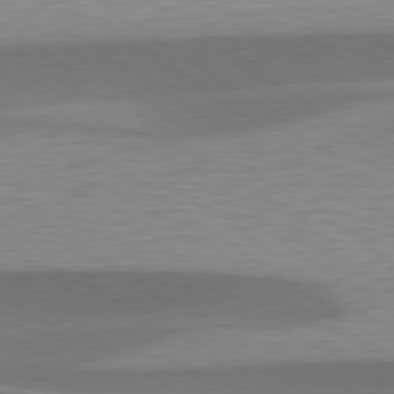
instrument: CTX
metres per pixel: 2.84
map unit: lApd
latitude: 79.6883
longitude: -94.2523
